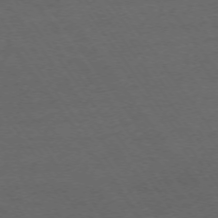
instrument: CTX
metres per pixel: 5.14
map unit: Ap
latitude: -74.0661
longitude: -74.4034
